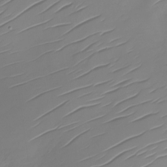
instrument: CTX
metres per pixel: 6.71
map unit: Nhu
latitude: -28.1039
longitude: -78.0444
